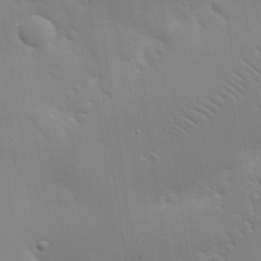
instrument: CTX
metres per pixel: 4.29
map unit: eHh
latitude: 30.4034
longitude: -82.2144
